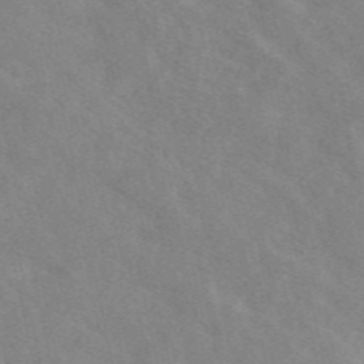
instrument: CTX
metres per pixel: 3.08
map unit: eAb
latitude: 49.4804
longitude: 117.9367
